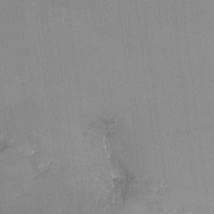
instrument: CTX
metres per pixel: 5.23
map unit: Nhu
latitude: -13.1431
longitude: -69.0648
